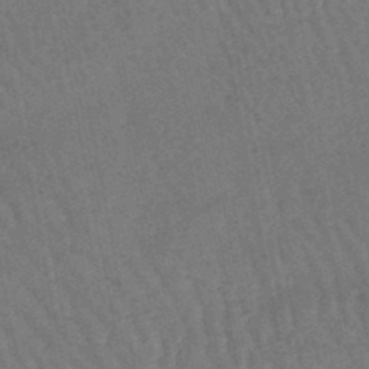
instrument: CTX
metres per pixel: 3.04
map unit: lHb
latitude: -46.9919
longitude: 76.9353
